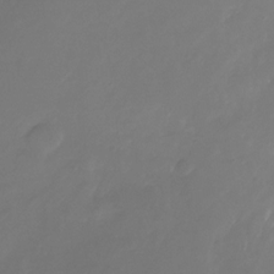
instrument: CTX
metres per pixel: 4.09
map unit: Nhu
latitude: -28.3495
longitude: -72.3090
